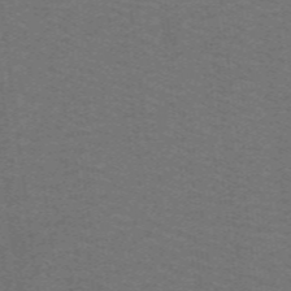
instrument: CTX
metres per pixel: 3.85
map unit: lHb
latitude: -42.5573
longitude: 54.1984
